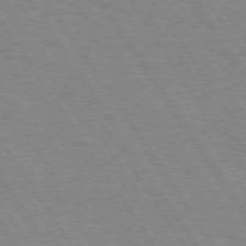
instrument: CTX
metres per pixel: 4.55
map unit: Hpe
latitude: 74.2334
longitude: -136.6113
